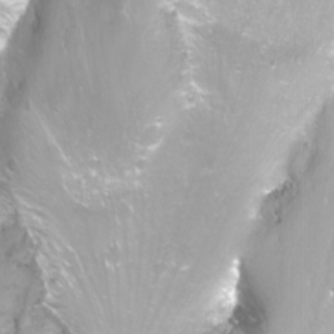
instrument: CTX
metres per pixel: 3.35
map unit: Nhu
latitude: -12.3306
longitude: -61.5560
